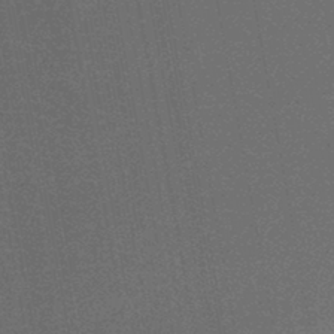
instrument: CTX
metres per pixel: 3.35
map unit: HNhu
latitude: -45.3321
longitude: 99.5777
